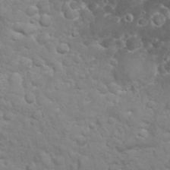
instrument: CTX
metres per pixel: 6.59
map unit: eHh
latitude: 32.0255
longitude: -62.7247
